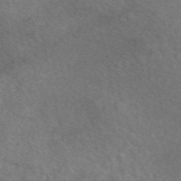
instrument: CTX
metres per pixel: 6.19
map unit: eAb
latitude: 50.4412
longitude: 117.8044
